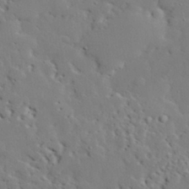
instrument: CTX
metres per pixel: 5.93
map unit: eHh
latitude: 30.3090
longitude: -82.7246
